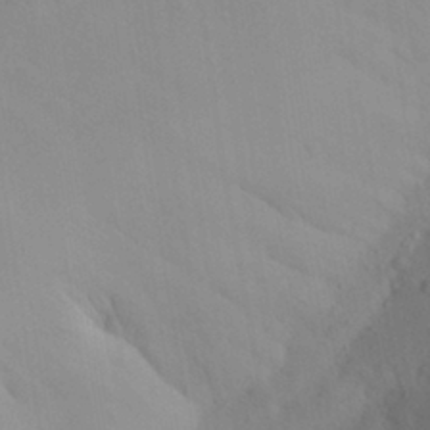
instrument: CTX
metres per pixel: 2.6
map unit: Aa
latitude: 27.4238
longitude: -147.2726
